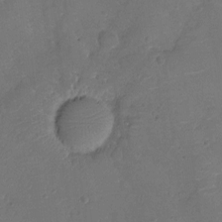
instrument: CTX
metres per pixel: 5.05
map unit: Nhu
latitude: -10.5952
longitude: -20.7058
